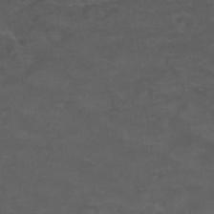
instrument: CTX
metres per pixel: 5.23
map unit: Nhu
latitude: 26.2901
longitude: -52.9514
